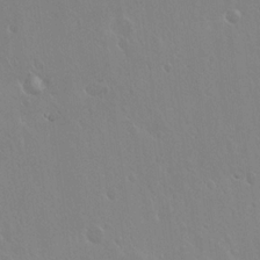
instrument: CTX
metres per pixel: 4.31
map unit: Hto
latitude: 17.7639
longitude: -58.0633
